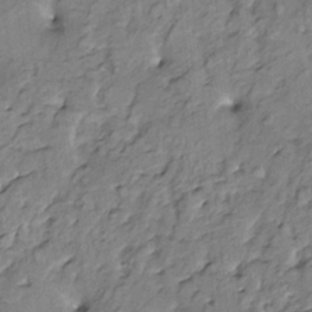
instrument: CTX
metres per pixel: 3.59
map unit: HNhu
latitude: 2.7813
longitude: 8.9919
